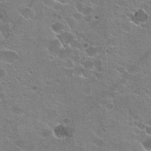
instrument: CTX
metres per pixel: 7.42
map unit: Hto
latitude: 23.5182
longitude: -42.4034
